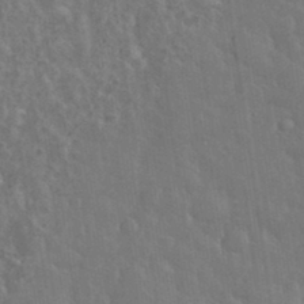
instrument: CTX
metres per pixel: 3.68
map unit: eHh
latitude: 35.7449
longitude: -61.3481
